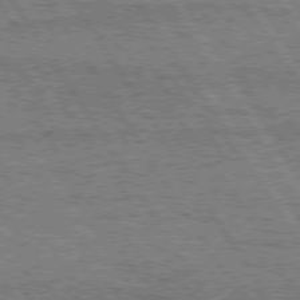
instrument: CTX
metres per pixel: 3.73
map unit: Hpe
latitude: 75.1403
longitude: -154.8947
